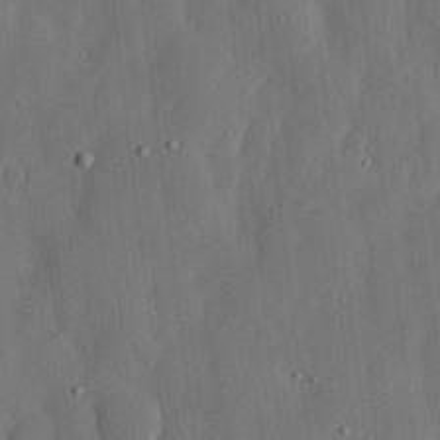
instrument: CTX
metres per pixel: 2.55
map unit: lHvf
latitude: 19.2348
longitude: -113.0836
